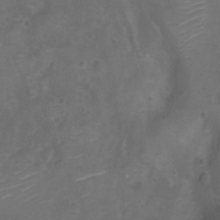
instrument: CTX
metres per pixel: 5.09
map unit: Ht
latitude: -5.8422
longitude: -19.5371
